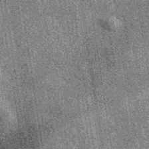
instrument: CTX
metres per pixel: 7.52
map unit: eAb
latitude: 38.6868
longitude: 107.2376
